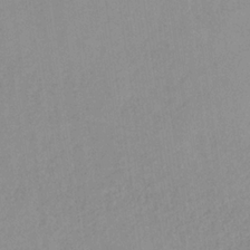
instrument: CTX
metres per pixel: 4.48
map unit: HNb
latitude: -31.9367
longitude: 62.2928
